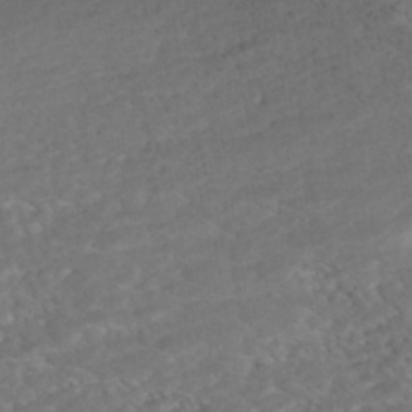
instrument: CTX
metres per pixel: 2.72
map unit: ANa
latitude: -43.1809
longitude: 108.3306
